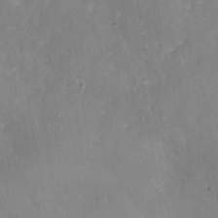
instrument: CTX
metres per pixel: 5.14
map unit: Nhe
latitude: -37.6344
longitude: 138.8219
